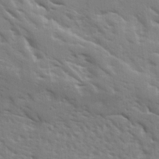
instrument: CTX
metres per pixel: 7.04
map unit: Ave
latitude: 15.6505
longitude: -130.5168
